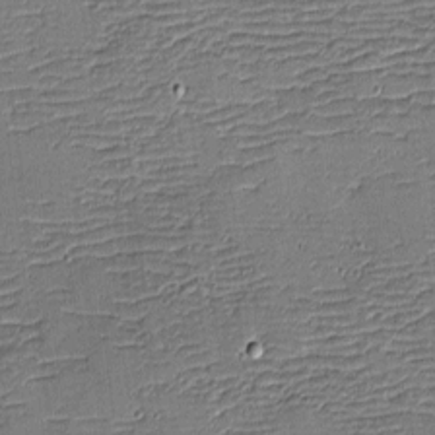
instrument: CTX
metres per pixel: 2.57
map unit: eHh
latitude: -4.1228
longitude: -81.6505
